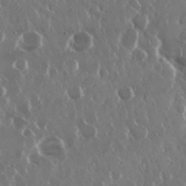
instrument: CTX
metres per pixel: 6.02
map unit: Nhu
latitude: 29.6127
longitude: -60.3845
